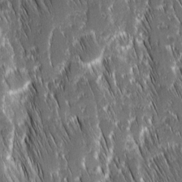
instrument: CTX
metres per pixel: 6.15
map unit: Ave
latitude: 9.1970
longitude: -104.7624
